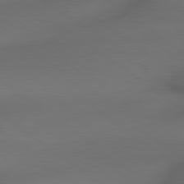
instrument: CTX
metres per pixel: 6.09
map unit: lApd
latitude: 79.3671
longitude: -173.7071
